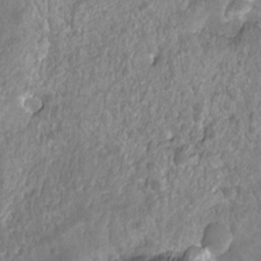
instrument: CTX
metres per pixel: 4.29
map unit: Hto
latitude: -3.2753
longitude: -34.6490
